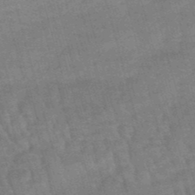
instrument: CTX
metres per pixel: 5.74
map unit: eHb
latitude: -49.3699
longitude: 76.8975
